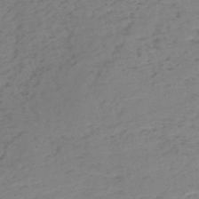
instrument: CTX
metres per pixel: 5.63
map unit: HNb
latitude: -54.8786
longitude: -43.8206
